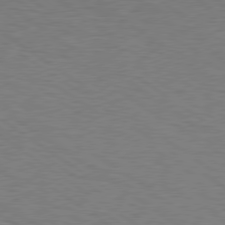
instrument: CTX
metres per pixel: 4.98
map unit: Hpe
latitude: 78.0633
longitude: 179.8611
